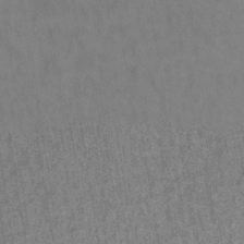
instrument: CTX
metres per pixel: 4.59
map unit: lHb
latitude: -35.3132
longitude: 64.0472
